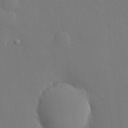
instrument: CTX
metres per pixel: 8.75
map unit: HNhu
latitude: 6.5168
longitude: 15.1054
